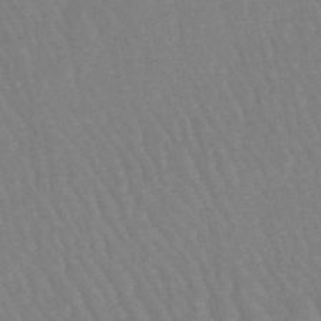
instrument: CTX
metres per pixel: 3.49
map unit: eHb
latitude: -46.0850
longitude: 80.1417
